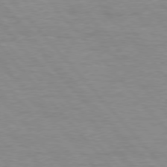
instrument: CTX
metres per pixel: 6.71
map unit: lApd
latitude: 76.1011
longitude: -87.0647
